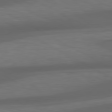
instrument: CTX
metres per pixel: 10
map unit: lApd
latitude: 79.2159
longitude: -119.3859
